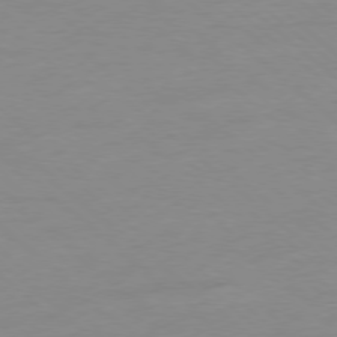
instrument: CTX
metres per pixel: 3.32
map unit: Hpe
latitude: -78.2739
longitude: -20.3090
